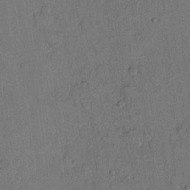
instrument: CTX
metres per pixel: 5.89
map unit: Hto
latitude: 10.8947
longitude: -58.4790
